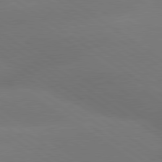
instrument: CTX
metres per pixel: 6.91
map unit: lApd
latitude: 79.8017
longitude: -151.2915
